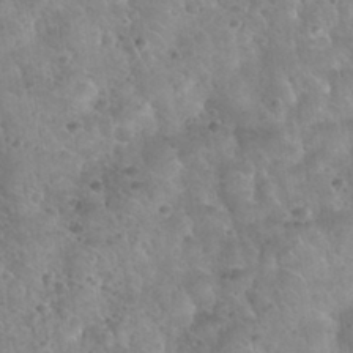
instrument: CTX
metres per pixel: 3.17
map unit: Nhu
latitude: 31.4238
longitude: -52.2901
